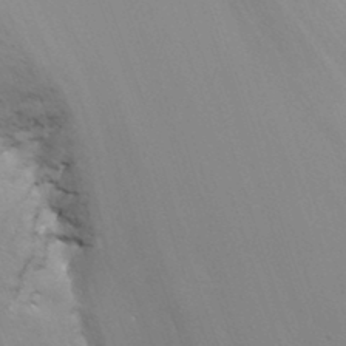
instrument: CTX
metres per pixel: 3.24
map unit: Nhu
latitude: -12.3117
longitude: -73.0459
